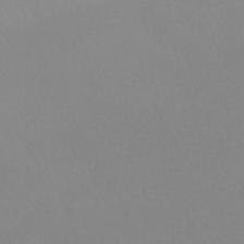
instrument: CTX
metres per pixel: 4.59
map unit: HNhu
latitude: -40.9164
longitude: 93.8044
